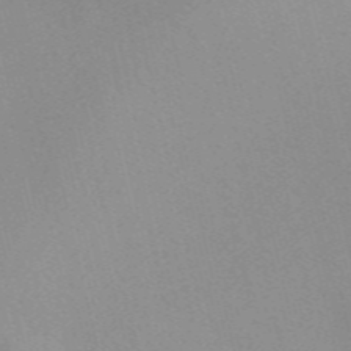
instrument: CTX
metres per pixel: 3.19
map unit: Nve
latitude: -57.5966
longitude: 62.7841
